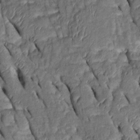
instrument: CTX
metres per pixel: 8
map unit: Htu
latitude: 0.4034
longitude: 149.5588
